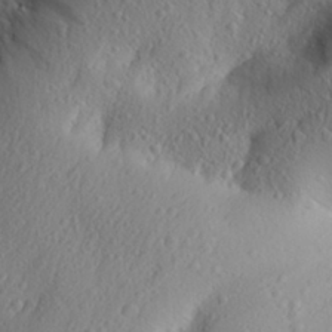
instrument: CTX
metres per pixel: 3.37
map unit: Aa
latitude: 27.9717
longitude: -144.7435
